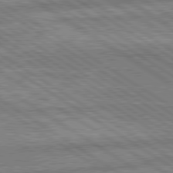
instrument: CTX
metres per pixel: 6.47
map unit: lApd
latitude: 79.7261
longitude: -170.3845
